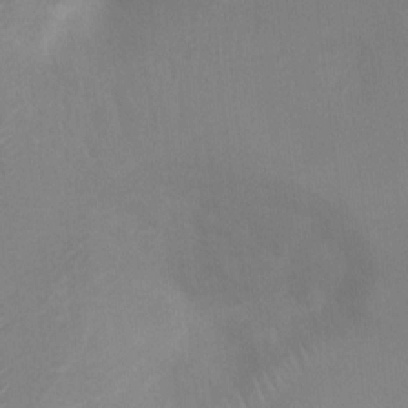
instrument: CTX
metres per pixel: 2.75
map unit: Ht
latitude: 2.6301
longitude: -25.9339
